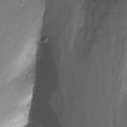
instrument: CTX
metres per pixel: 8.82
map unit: Nhu
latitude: -12.6141
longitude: -60.2333
